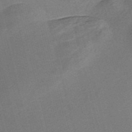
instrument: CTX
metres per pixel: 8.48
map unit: Nve
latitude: -57.0864
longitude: 58.5195
